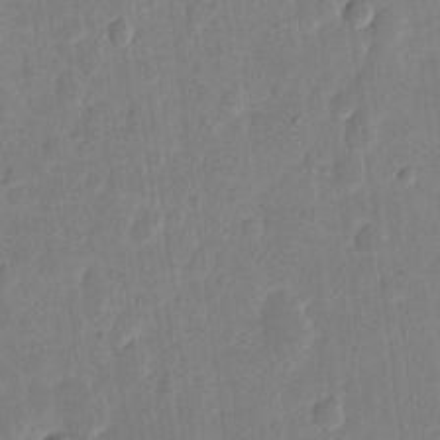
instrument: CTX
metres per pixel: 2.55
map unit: eHh
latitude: 7.2537
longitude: -70.9325
